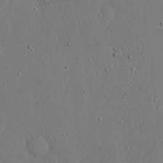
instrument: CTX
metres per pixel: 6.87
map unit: eHh
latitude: 15.9339
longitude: -70.8191
